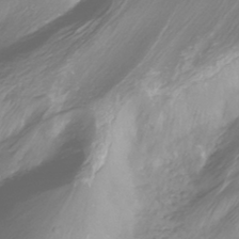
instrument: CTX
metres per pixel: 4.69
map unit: HNhu
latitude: -43.9556
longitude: 102.7463
